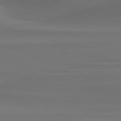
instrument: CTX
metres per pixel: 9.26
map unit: lApd
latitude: 79.6127
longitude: -87.1403
